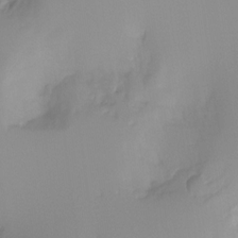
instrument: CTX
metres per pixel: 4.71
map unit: Ht
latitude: -13.5588
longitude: -51.3292
